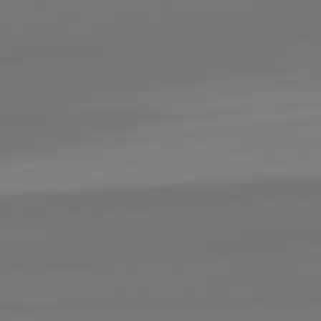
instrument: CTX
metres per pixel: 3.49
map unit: lApd
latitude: 82.6490
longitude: 158.6140
